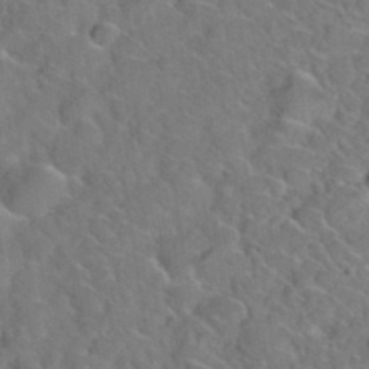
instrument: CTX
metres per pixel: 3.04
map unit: Hto
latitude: 35.7260
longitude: -48.7624
